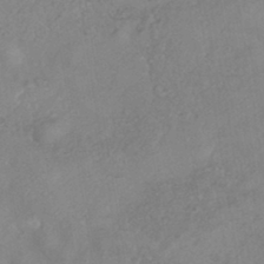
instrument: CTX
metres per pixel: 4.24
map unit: eHh
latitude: -41.8044
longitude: 119.1620
